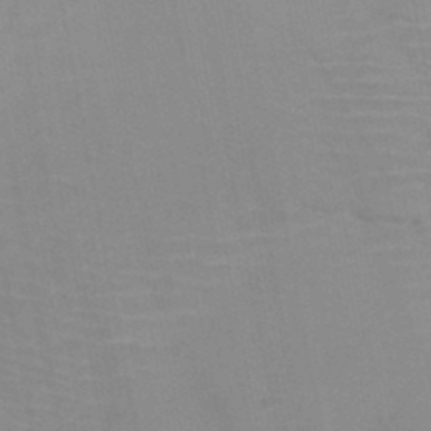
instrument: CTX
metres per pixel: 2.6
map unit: HNb
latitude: -46.6329
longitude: -47.4994
